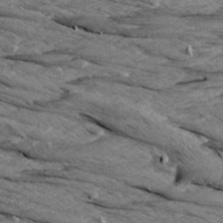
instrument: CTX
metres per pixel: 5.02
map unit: Aa
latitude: 8.7057
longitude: -138.8947
